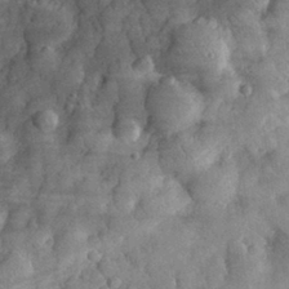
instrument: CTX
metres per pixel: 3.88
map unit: eHh
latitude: 31.7261
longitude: -69.4238
